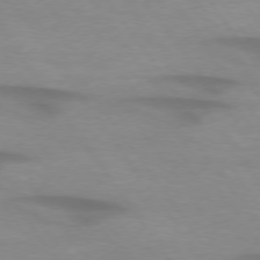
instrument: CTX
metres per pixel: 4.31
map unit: lApd
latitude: 74.4601
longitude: -59.6316
